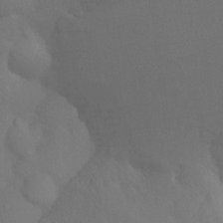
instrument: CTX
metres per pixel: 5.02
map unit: Ht
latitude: -8.5007
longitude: -32.8947
